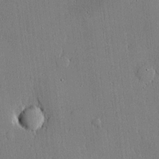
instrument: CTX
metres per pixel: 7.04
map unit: lHvf
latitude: 20.6491
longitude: 144.0850
